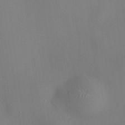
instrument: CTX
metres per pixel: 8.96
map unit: HNhu
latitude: 8.8002
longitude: 14.4629
